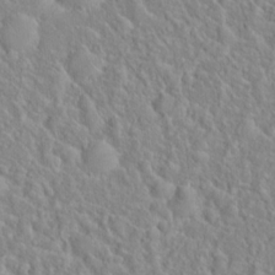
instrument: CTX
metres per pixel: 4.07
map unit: Hto
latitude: 16.2334
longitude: -39.1403
